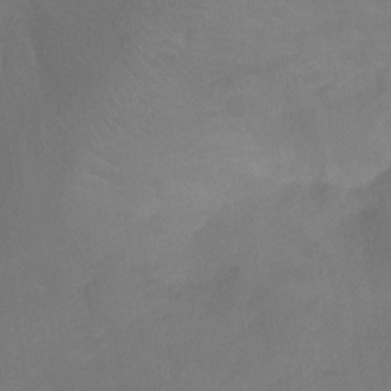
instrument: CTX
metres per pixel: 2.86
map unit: Ht
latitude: -9.6155
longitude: -35.1214
